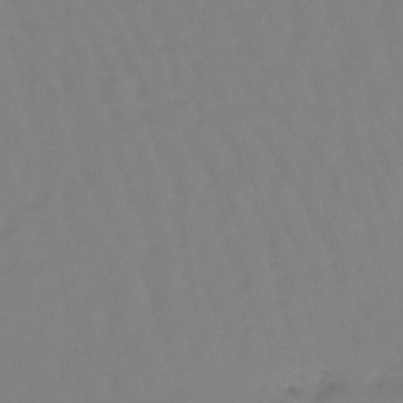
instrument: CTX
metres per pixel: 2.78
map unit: lHb
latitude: -48.8786
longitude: 76.1606
